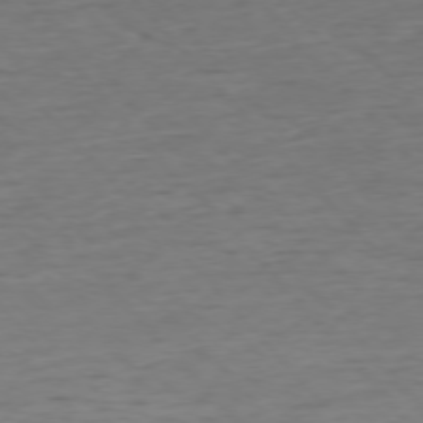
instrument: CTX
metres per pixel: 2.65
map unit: Ap
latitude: -76.5196
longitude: -91.8205
